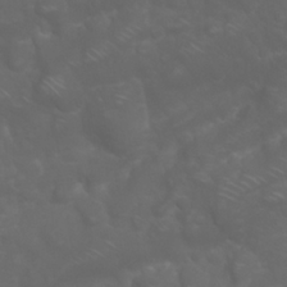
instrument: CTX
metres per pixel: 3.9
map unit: Nhu
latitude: 23.6694
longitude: -61.1025
